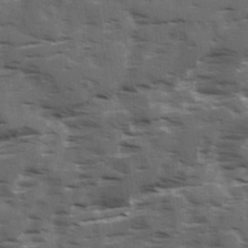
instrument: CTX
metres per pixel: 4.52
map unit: Ave
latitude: 18.5356
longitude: -130.8191
